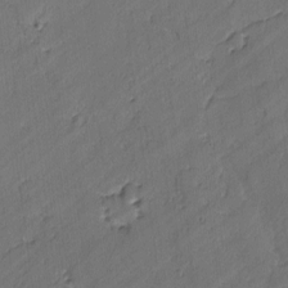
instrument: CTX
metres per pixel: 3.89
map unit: lAvf
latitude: -2.1794
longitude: -105.8962
